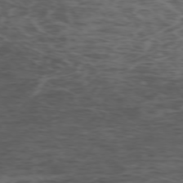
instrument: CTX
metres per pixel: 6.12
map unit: Ap
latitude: -75.2565
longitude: -79.9339
